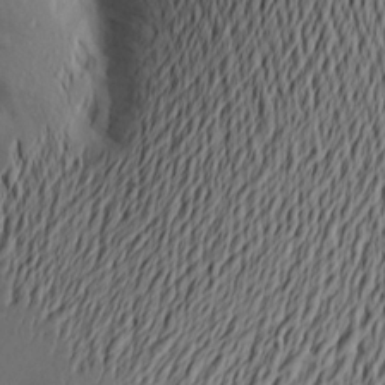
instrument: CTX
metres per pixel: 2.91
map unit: Aa
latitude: 20.0633
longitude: -145.3481
